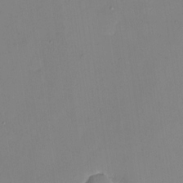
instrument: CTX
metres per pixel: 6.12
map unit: Nhu
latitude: -9.1053
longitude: -85.2915
